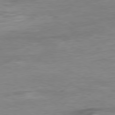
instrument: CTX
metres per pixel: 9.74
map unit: Ap
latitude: -80.1039
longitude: -80.9325
